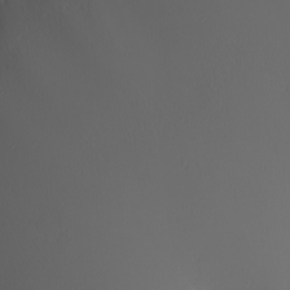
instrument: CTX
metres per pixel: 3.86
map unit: eHh
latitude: -5.3131
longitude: -87.6127
